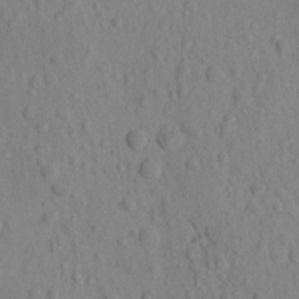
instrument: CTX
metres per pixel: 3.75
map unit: eHh
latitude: -1.0676
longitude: 18.1606
